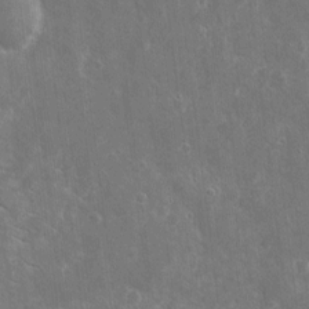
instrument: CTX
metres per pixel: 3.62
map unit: eHh
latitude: 7.6316
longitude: -70.2144
